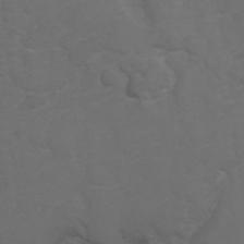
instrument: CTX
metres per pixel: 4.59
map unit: Hto
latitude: 5.1970
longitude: -30.7058
